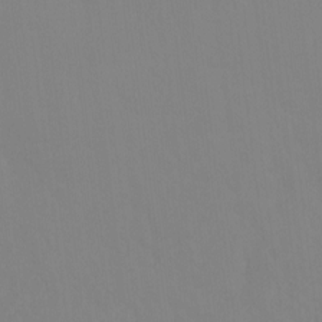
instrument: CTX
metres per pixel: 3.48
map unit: Ht
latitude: -10.2362
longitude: -39.6694
